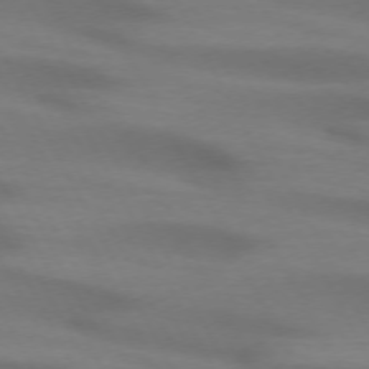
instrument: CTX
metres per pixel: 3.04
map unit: lApd
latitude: 72.4412
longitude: -49.1403
